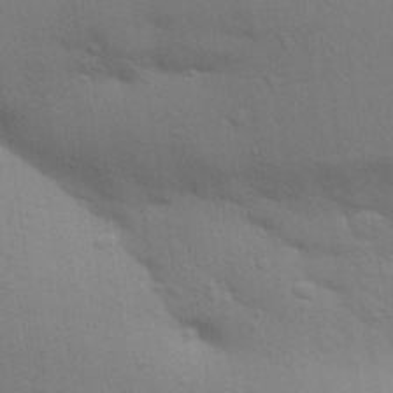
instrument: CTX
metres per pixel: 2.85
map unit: Aa
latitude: 31.7261
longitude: -146.4601
